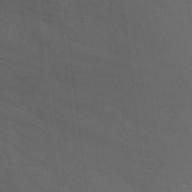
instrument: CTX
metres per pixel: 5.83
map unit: Hto
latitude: -2.1983
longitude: -35.0080
